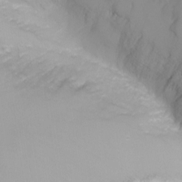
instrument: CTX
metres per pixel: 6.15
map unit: Nhu
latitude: -8.9164
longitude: -79.3860
